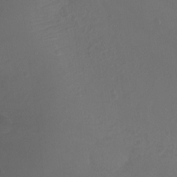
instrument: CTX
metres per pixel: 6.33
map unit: Ht
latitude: -10.1606
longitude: -35.4804
